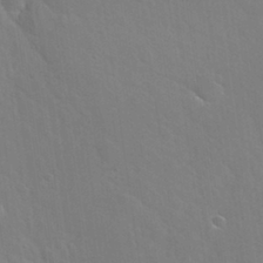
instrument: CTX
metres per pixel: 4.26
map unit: Nhu
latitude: 30.6113
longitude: -53.9339
